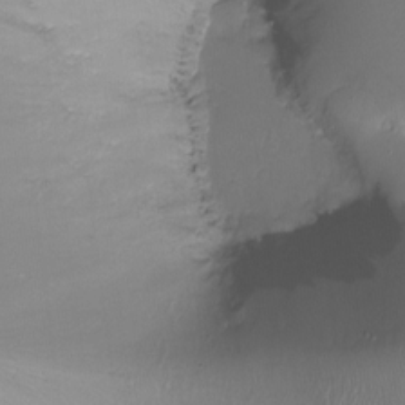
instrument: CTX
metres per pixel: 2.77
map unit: Ht
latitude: -18.4251
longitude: -44.1955
